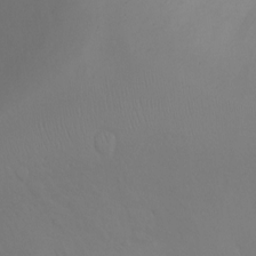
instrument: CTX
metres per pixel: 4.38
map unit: Ht
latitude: -6.1794
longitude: -25.8961
